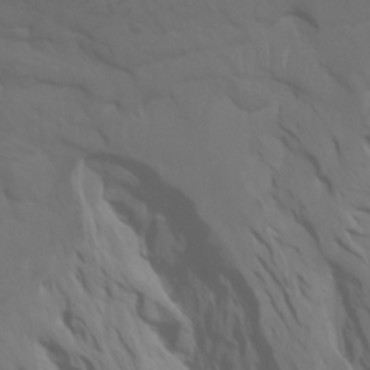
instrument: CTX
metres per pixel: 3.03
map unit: Htu
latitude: -6.3873
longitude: -70.3467
